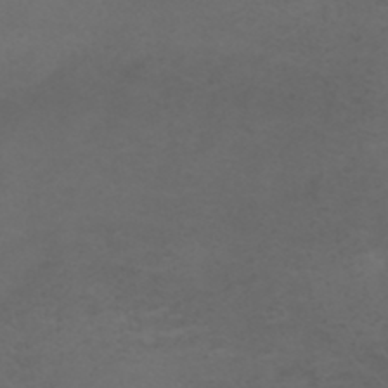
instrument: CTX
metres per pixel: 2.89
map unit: ANa
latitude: 36.4412
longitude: 13.9178
